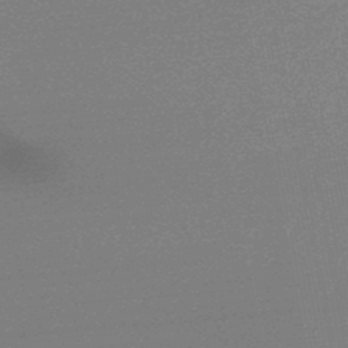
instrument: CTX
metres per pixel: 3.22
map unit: lHb
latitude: -48.0283
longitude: 63.0675
